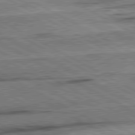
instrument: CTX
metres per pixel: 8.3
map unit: lApd
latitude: 80.8947
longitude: -157.1214
